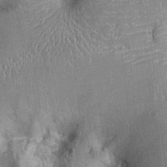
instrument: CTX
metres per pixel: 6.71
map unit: Ht
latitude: -12.5574
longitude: -23.9339
